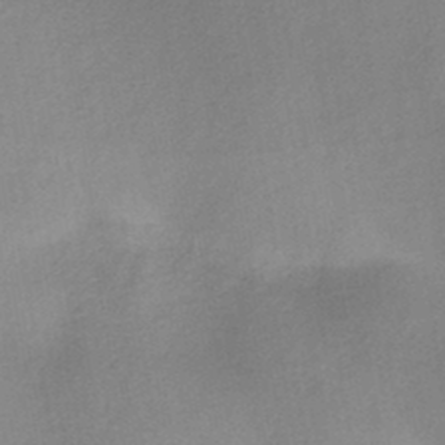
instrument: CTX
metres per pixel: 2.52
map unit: HNb
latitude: -45.0298
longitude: -39.0269
